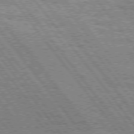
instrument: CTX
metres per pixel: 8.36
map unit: Hpe
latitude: 75.8394
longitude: -152.4979
